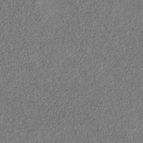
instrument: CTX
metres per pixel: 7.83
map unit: HNb
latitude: -32.8030
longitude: 56.4440
